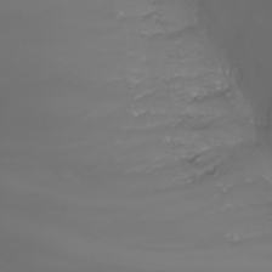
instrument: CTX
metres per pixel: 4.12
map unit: Nhu
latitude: -5.7099
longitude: -89.0837
